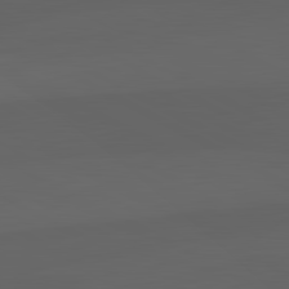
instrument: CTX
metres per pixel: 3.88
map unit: lApd
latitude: 82.1766
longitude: 131.0864
